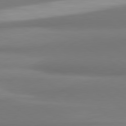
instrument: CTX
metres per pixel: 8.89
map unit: lApd
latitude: 80.4412
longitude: 174.1605
